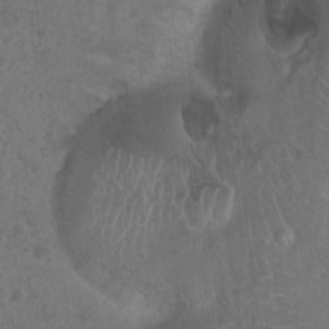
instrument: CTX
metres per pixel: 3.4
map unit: Hto
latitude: 17.6505
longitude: -41.8394
